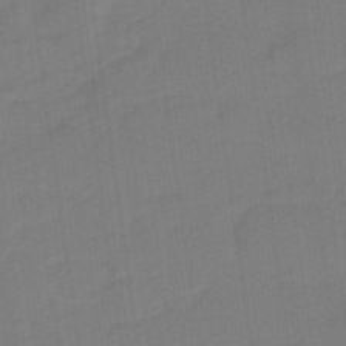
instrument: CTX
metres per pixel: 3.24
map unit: eHb
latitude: -46.6329
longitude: 87.3888
